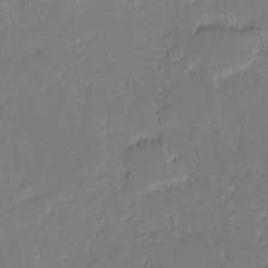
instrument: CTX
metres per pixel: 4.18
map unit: eHh
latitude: -1.5966
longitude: -83.2537
